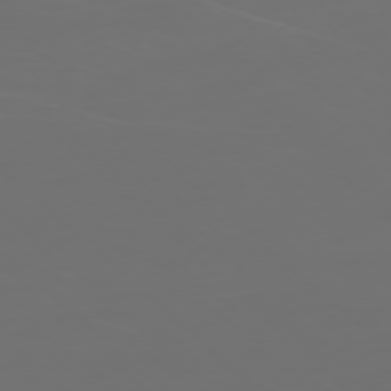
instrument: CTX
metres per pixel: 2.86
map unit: Ap
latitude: -76.9542
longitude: -81.4615
